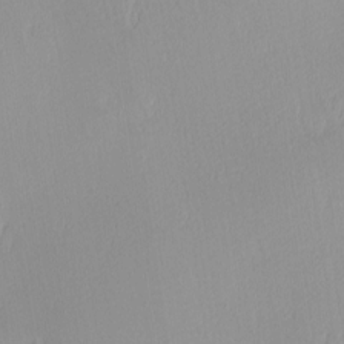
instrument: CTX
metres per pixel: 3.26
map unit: Hve
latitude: 12.2901
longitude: -90.7246
